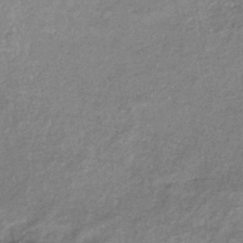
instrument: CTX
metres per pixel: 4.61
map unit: eHb
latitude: -38.1228
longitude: 77.9556
